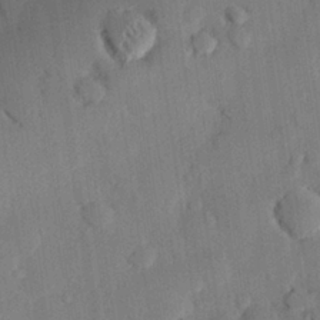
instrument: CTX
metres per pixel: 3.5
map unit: eHh
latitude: 26.4979
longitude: -81.3671
